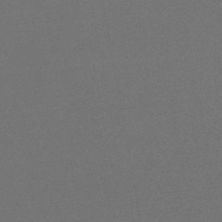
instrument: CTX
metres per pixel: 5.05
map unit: lHb
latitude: -43.7288
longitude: 73.9367
